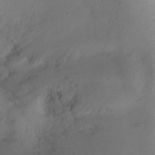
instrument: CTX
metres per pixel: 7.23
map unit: Ht
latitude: -8.4251
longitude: -21.6316
